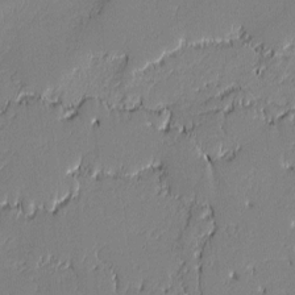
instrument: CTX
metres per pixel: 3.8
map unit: lAvf
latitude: -0.4629
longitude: -108.4034
